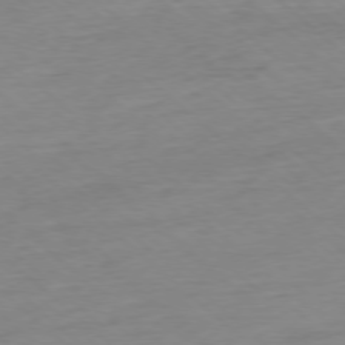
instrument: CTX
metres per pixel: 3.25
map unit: Ap
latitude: -77.5399
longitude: -96.7813
